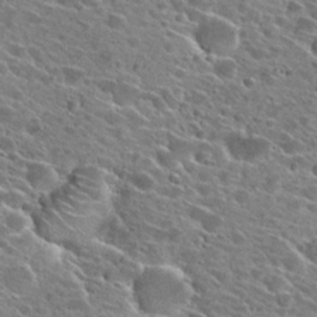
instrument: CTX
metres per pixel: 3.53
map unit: Hto
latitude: 27.1025
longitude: -43.0459
